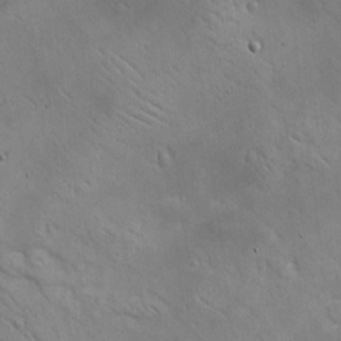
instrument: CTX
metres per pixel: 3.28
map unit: eHh
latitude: -8.3117
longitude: -68.8002
